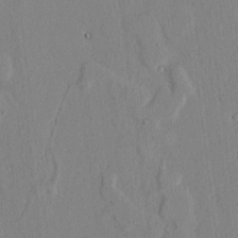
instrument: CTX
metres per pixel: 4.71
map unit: lAvf
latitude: 7.4993
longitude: 168.6140
